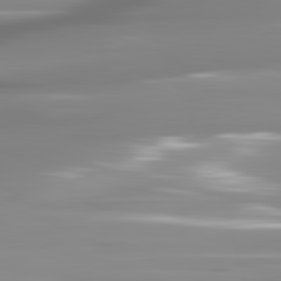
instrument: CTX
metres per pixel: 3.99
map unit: lApd
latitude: 81.5749
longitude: -139.2348
